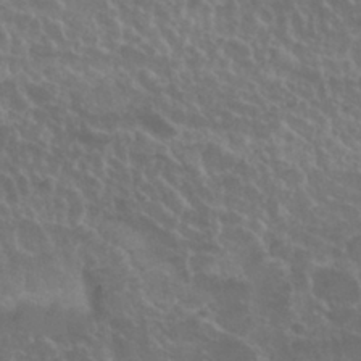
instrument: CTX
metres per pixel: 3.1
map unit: Nhu
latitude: 29.7072
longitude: -54.9514
